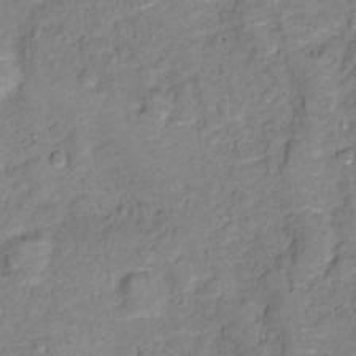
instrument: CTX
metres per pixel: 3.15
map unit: Ht
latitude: 11.4804
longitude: -33.6883
